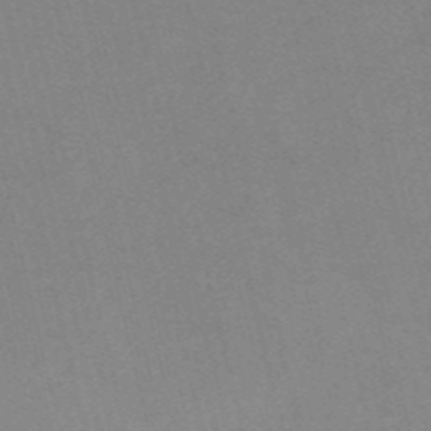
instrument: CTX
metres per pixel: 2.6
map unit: HNb
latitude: -53.8044
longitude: -47.4805
